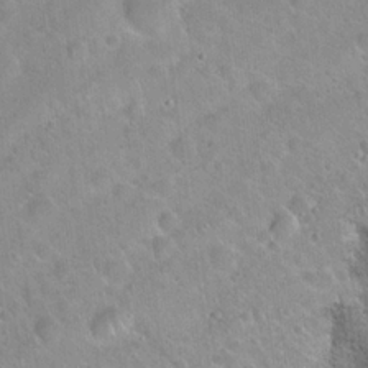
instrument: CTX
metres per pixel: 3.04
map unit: Hto
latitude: 20.4223
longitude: -52.3090
